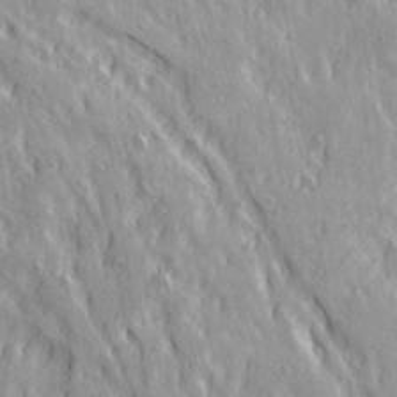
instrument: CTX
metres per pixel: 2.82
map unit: Ave
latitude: 21.6127
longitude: -134.5923
